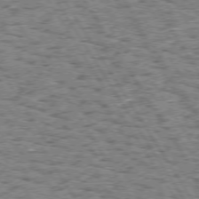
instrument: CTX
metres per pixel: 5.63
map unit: Hpe
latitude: 73.8395
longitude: -133.3860
